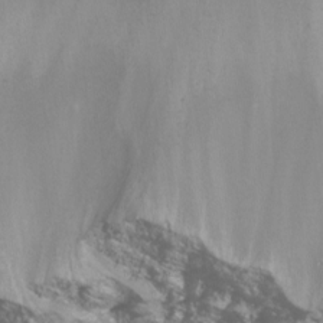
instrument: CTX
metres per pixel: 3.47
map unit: Nhu
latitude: -12.3306
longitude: -67.8961
